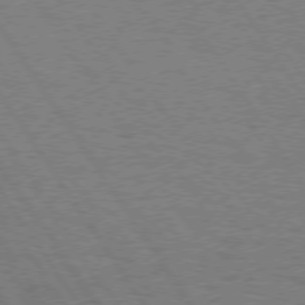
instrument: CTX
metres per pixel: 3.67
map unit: Hpe
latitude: 74.5735
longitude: -135.6883
